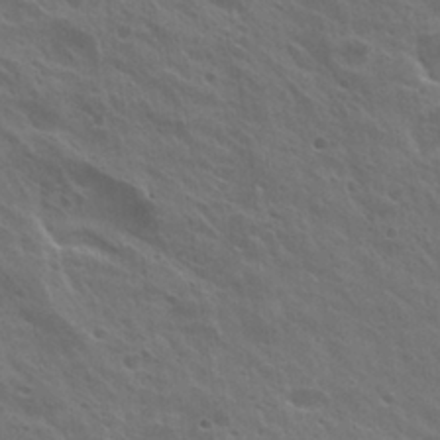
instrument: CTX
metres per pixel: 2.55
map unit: Hto
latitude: 27.3482
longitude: -35.0836
